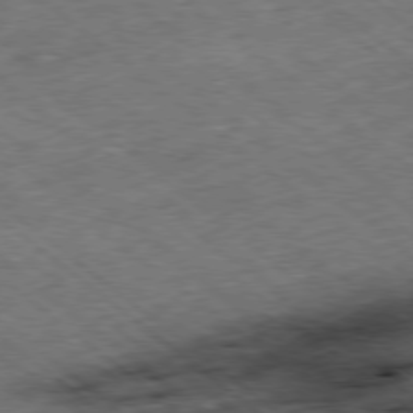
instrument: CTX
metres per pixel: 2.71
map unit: Ap
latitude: -78.8219
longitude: -48.6302
